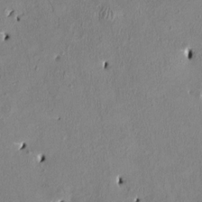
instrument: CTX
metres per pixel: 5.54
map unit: HNhu
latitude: 2.8947
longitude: -4.7246
